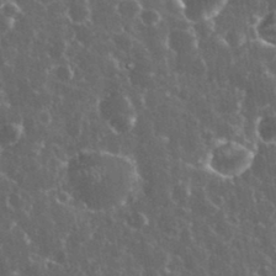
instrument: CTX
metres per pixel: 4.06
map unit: eHh
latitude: 34.0255
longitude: -60.3278
